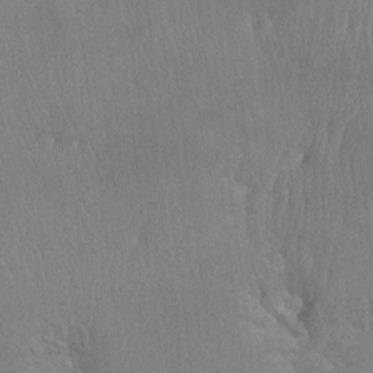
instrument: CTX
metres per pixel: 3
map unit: Htu
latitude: -7.1431
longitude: -34.1011
